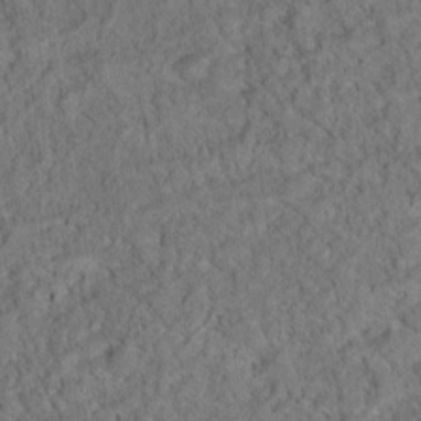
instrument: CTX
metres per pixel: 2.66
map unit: Ht
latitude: 15.1970
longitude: -37.8961
